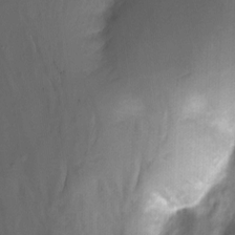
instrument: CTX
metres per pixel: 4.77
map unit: Nhu
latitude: -7.4076
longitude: -45.4804
